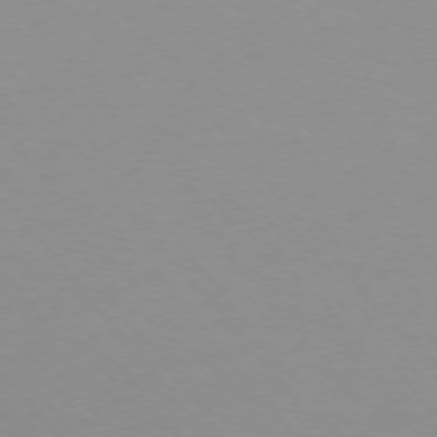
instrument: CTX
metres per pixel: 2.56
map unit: Ap
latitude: -75.6533
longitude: -64.0633
